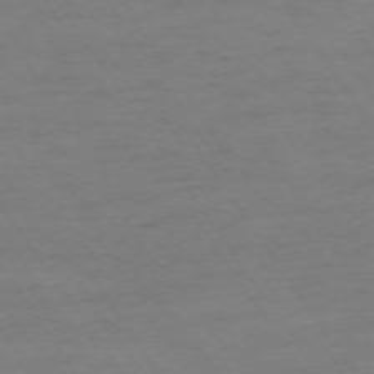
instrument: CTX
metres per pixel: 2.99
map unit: Ap
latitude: -74.4251
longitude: -85.9339
